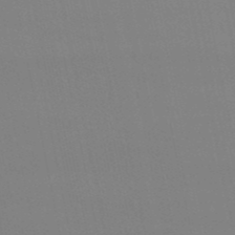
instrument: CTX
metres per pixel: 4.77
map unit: eHb
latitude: -50.3495
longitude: 68.0472
